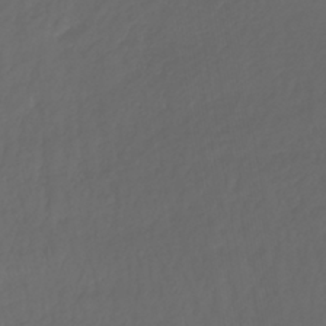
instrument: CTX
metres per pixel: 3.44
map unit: lHb
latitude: -38.9920
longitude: 71.1998
